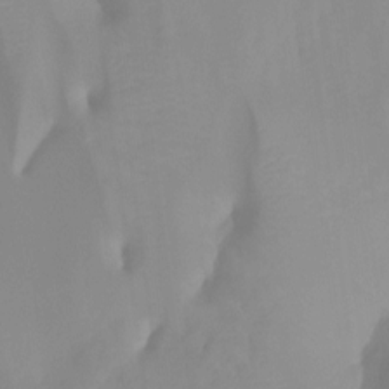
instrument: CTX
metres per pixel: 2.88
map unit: Ht
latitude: -13.0487
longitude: -50.0822
